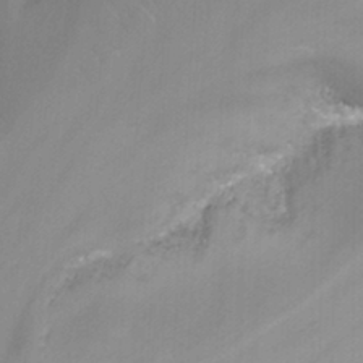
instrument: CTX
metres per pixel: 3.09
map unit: Nhu
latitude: -12.9542
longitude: -66.1955
